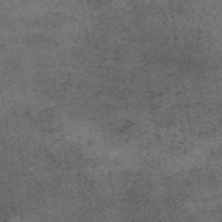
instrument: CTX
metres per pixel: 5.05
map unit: eAb
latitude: 45.1970
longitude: 122.6330
